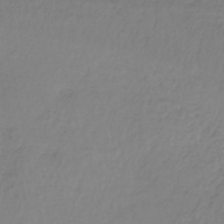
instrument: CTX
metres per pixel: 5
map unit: lHb
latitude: -37.3131
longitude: 61.7100
